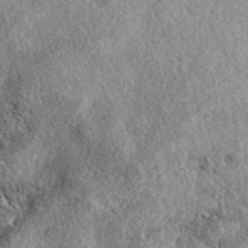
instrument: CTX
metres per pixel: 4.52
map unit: eAb
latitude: 39.1592
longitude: 111.8045
